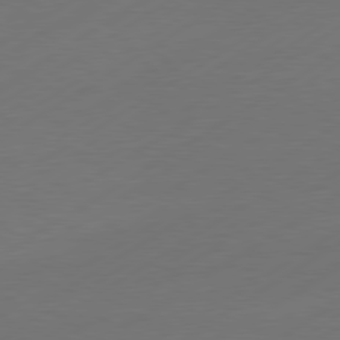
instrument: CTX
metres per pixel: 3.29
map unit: Hpe
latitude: -80.6519
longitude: 15.6155
